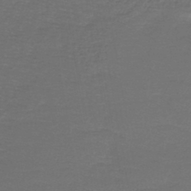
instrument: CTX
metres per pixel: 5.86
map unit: lHb
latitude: -43.9178
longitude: 56.9919
